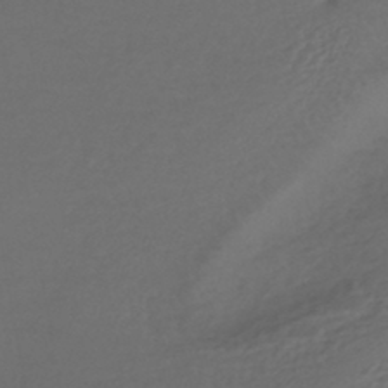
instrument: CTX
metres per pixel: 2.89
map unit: HNhu
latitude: -44.6896
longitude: 95.3320
